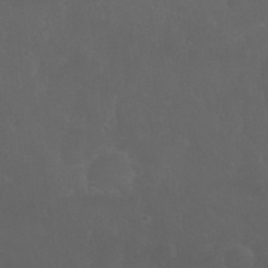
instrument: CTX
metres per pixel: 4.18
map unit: Nhu
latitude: 27.2537
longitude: -65.2348
